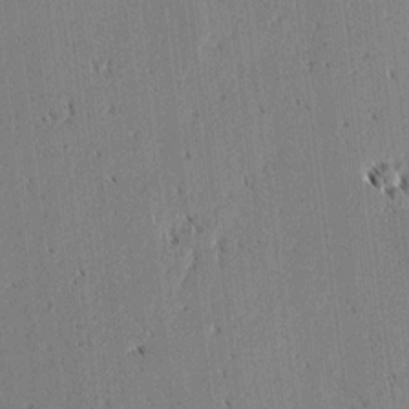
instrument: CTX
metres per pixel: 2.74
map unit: lAvf
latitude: 2.1578
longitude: -106.4223
